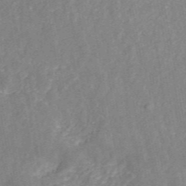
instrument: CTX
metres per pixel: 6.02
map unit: ANa
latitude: 45.8583
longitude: 30.0094
